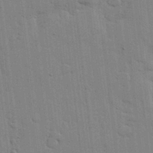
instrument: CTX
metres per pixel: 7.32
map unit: lHvf
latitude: 17.2726
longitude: -113.5371
